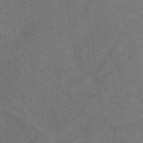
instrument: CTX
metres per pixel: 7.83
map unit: ANa
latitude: -38.4629
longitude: 96.0472
